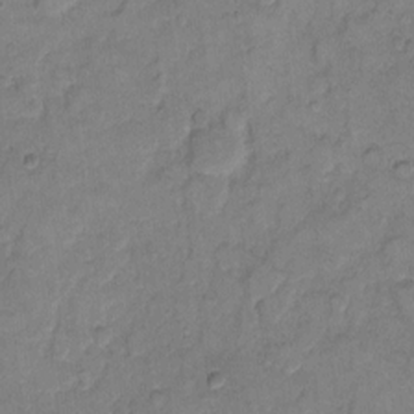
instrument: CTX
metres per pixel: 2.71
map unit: eHh
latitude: 10.3278
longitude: -64.3467
